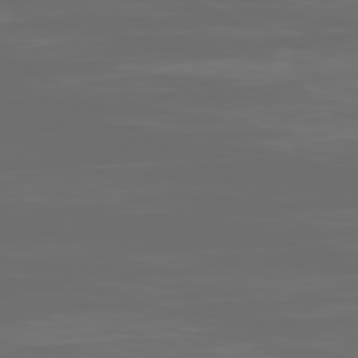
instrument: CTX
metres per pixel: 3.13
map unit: Ap
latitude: -80.2551
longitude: -93.9717
